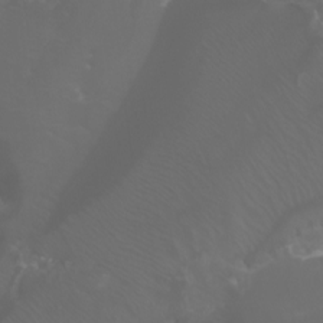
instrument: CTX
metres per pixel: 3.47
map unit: Aa
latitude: -6.0283
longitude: -72.2901
